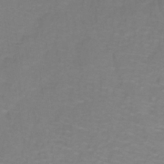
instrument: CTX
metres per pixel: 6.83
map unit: lHb
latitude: -41.8800
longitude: 56.7463
